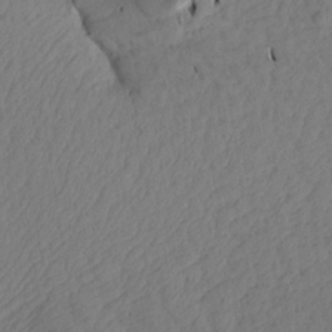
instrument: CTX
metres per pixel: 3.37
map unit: Aa
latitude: 17.6694
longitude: -144.4601
